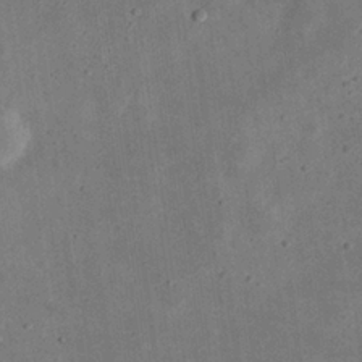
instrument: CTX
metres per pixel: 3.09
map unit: eHh
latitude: 23.9150
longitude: -68.7435
